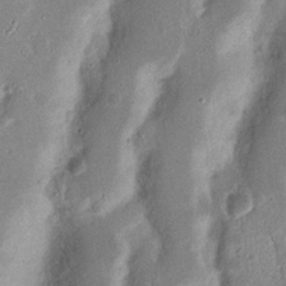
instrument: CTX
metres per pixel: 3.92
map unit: Nhu
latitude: 17.4237
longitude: -74.1956
